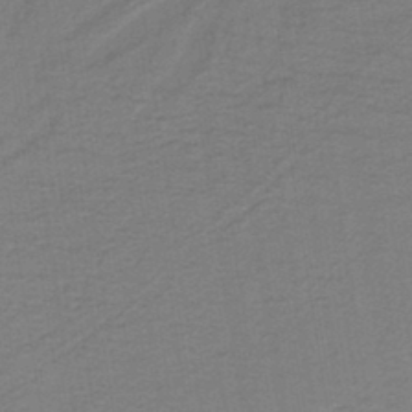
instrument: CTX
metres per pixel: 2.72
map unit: lHb
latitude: -41.6533
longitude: 53.0864
